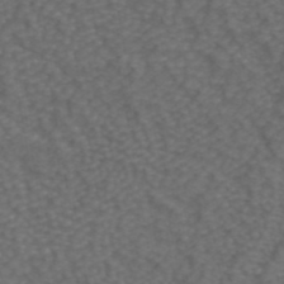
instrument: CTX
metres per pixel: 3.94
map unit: ANa
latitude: 43.0081
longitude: 24.2739
